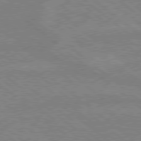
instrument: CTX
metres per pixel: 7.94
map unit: Hpe
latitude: 78.8002
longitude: -160.0633
